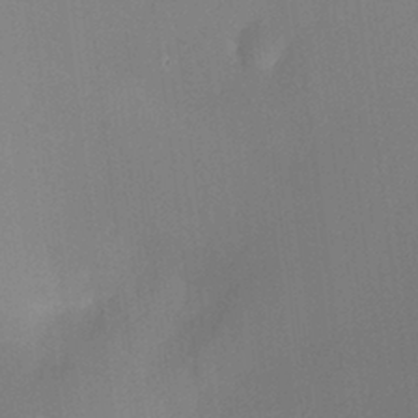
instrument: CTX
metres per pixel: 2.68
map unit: HNhu
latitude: 7.7261
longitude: 10.3117
